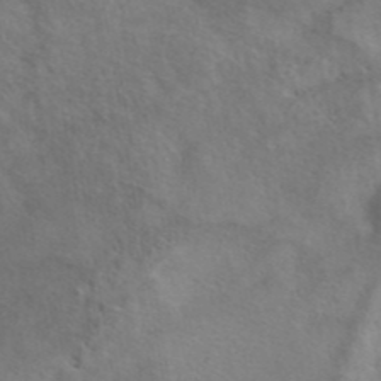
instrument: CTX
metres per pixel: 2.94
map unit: eAb
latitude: 41.8583
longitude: 104.8408
